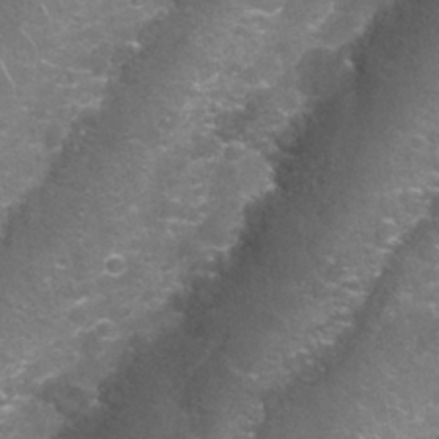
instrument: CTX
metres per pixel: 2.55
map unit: Nhu
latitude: 27.3671
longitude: -61.2726
